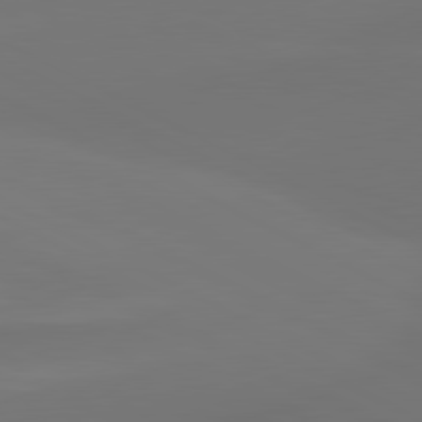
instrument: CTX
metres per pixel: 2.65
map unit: lApd
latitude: 81.1214
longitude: -164.0822
